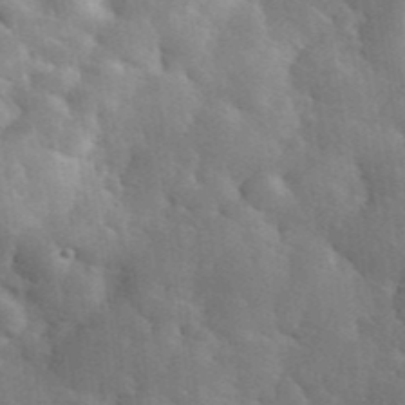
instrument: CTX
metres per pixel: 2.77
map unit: eHh
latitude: 36.0633
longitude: -66.9702
